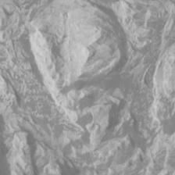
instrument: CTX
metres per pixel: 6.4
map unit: Htu
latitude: -7.0297
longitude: -48.5546
